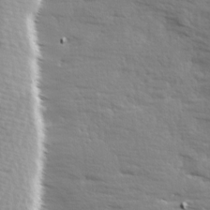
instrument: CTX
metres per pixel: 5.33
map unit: Ave
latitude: 13.1592
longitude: -102.0444
